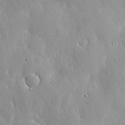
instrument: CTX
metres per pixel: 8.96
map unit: lHvf
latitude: 20.0255
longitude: -115.0458
